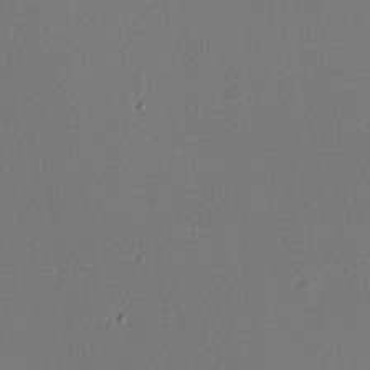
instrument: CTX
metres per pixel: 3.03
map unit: Nhu
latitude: 0.3656
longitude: -79.1781
